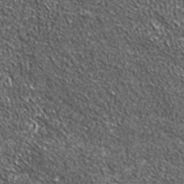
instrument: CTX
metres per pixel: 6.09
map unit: ANa
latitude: 39.9150
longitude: -90.8758
